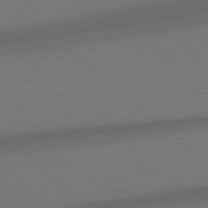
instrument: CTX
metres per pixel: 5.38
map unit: Hpe
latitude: 77.9150
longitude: -151.0647
